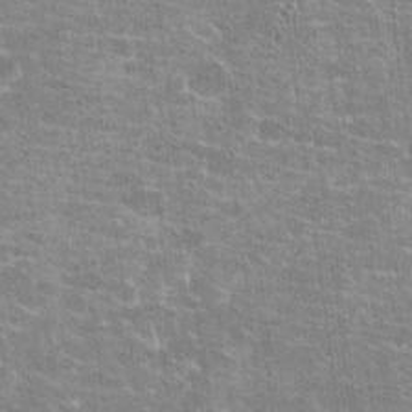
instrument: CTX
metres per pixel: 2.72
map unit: Hto
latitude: 21.2726
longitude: -42.7057
